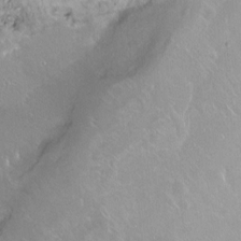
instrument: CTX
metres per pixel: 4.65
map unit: Ht
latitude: -15.0109
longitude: -43.9150
